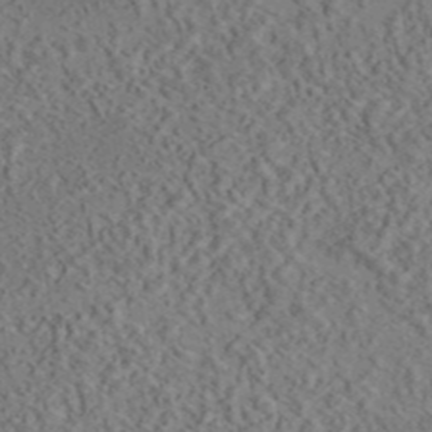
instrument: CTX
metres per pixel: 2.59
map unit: eAb
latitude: 43.3671
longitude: 116.1416
